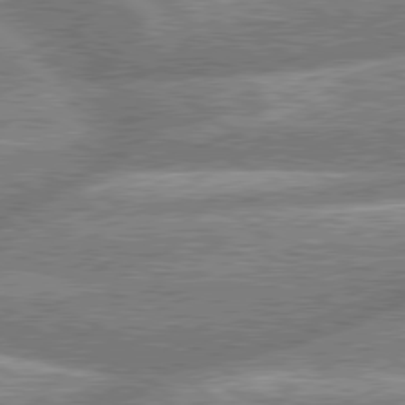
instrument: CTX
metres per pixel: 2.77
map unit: lApd
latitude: 79.6505
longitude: -158.5924
